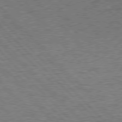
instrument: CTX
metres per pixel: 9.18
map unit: Hpe
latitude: 77.7638
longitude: -157.8394
